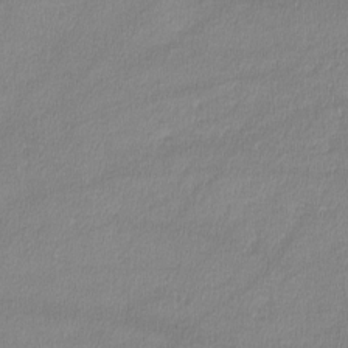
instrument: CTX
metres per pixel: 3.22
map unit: lHvf
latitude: -12.2173
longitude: -101.2915
